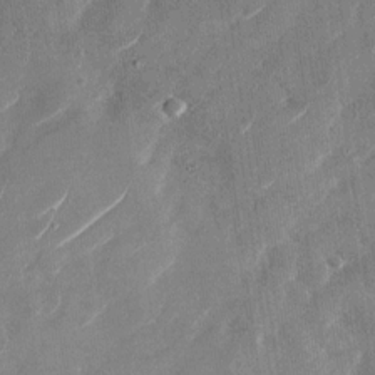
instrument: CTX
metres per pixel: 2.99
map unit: Nhu
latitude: -28.9164
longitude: -72.8380
